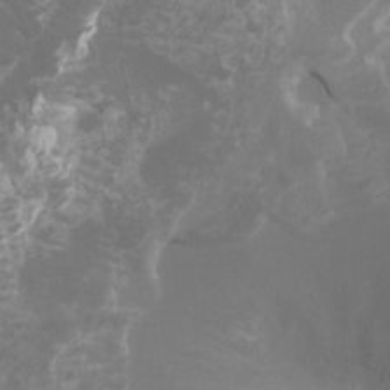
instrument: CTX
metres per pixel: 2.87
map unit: Ht
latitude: -3.3509
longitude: -18.1011
